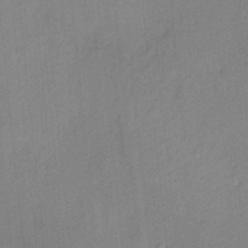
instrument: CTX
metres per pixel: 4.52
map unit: HNhu
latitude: 13.7450
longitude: 10.6896
